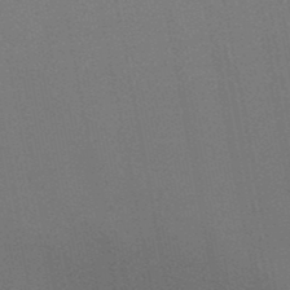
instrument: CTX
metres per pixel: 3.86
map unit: HNb
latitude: -47.7288
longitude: 58.8974
